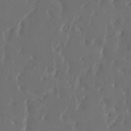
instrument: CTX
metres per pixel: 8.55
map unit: HNhu
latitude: 4.2333
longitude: 10.1417
